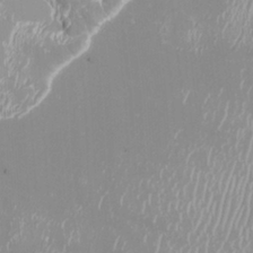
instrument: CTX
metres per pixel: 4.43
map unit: Htu
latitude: -8.4440
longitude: -76.4412
